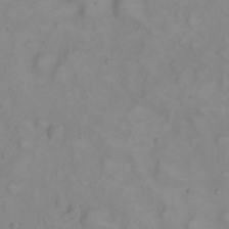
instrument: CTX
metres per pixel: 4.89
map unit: eHh
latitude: 22.9325
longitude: -61.7827
